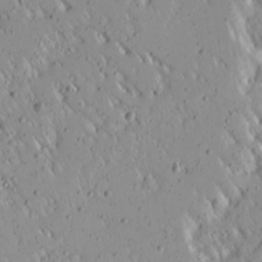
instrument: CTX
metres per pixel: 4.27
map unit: Ave
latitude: 15.4427
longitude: -140.5356
